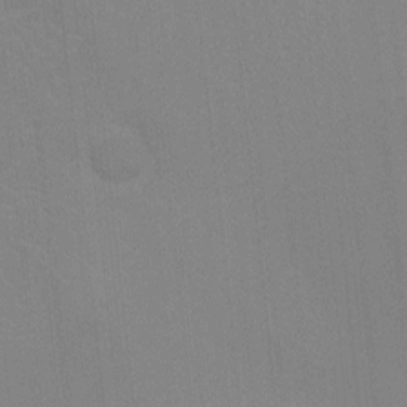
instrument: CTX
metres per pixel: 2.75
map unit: Ht
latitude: -2.8596
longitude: -17.2915
